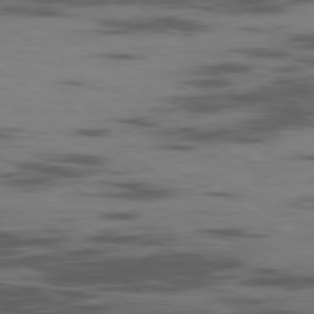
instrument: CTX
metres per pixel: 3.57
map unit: Ap
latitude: -80.0094
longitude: -101.8017
